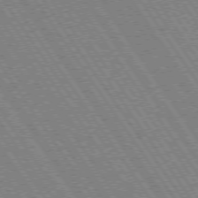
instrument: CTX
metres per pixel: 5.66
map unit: Hpe
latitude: 73.4427
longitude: -141.8394
